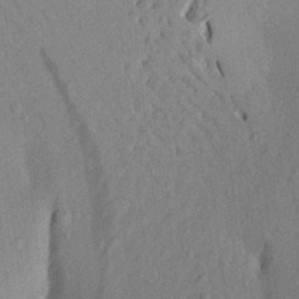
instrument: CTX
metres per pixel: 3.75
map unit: Aa
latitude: 21.6883
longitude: -147.8773
